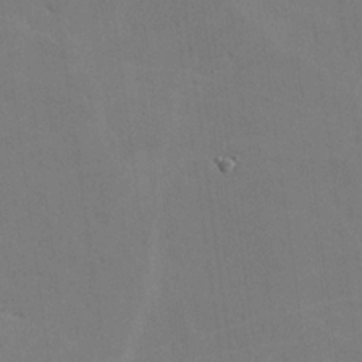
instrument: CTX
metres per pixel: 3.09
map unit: lHvf
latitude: -10.0850
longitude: -102.3089
